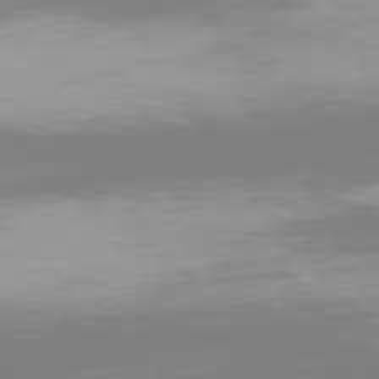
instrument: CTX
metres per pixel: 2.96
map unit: Ap
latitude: -77.3510
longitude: -72.6302
